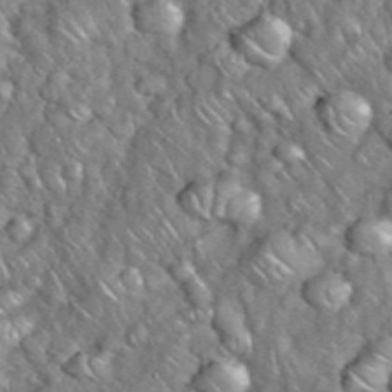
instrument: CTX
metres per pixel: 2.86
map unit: eHh
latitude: 38.4601
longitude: -59.0647
